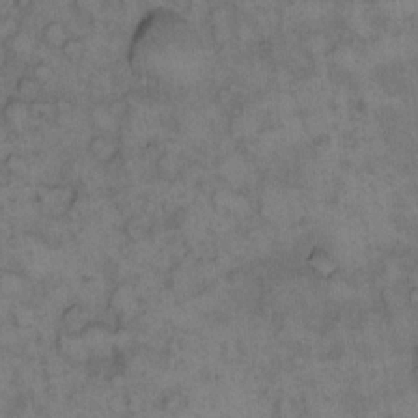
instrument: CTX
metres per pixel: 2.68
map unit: eHh
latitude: 12.3845
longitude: -63.9339
